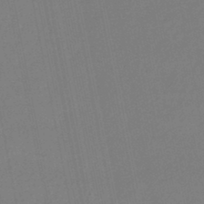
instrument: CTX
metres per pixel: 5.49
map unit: eHb
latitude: -45.1620
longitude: 87.5588
